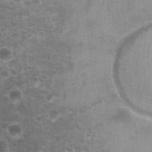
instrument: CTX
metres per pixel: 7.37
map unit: Nhu
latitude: 0.8191
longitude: -17.8016
